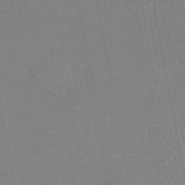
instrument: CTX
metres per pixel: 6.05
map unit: lHb
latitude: -48.4818
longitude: 74.9353
